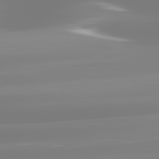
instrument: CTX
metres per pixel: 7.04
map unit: lApd
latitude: 81.6883
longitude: -149.4049
